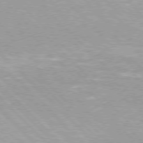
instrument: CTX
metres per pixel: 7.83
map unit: Hpe
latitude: 76.3278
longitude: -156.4978
